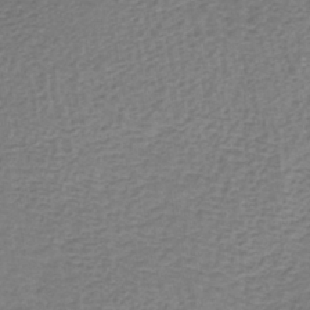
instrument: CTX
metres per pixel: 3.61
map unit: lHb
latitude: -38.1795
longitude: 60.5385
